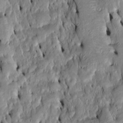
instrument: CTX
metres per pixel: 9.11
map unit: Htu
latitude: -6.7652
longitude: 144.4629
